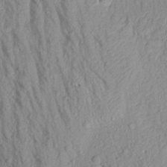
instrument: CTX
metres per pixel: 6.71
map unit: Aa
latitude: 18.3845
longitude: -147.3482
